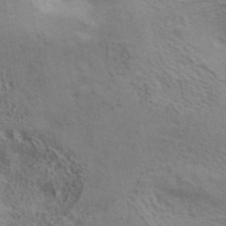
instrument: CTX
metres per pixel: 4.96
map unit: ANa
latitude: 41.6127
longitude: 14.1984
